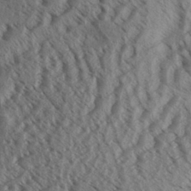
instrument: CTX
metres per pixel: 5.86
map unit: Aa
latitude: 32.1767
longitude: -138.3089
